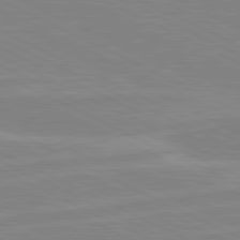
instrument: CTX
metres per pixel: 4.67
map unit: lApd
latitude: 81.1214
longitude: -172.6679
